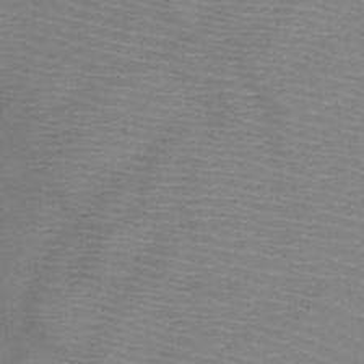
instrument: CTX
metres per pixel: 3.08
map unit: HNb
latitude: -48.5574
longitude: -45.7638
